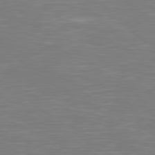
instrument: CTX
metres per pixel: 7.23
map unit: Hpe
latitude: 78.9514
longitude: -126.6113
